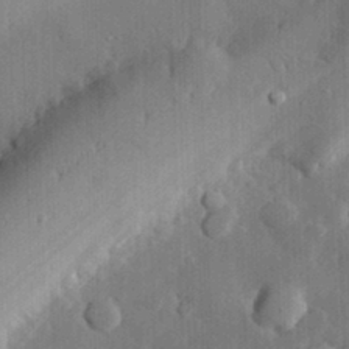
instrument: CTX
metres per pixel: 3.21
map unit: eHh
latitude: 29.7449
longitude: -80.2522
